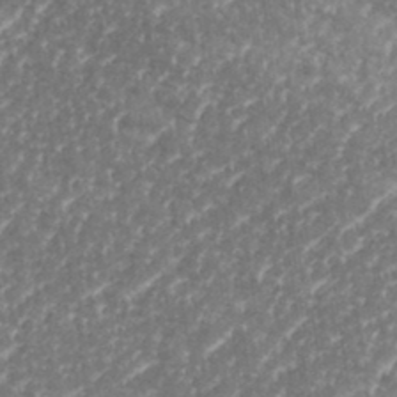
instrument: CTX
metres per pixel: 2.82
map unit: eHh
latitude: 35.3292
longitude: -134.4223
